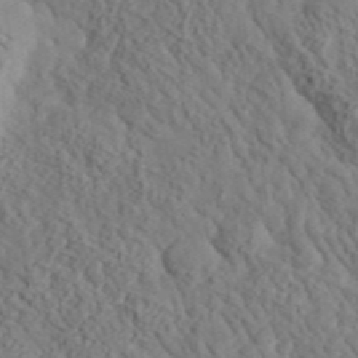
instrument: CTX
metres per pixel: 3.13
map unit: lHvf
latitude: 35.8583
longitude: -85.0648
